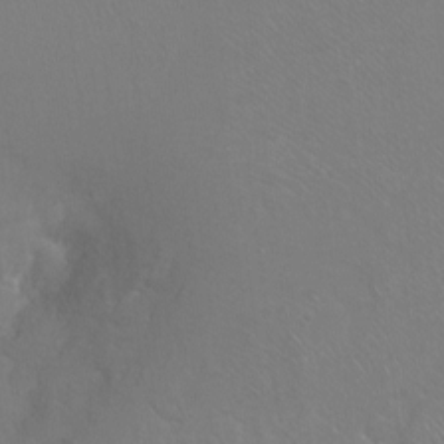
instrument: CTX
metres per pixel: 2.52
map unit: Ht
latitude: -7.7855
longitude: -37.6883
